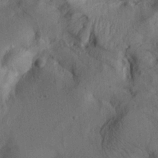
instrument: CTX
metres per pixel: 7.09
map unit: lAa
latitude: 19.3103
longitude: -139.2159
